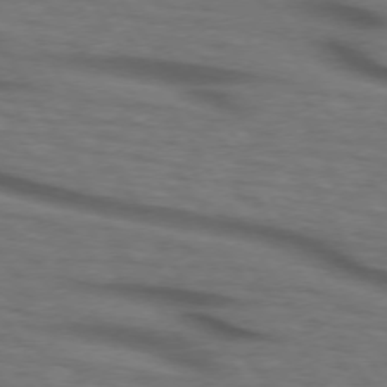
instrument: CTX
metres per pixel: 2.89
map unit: lApd
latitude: 73.3671
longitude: -73.5372
